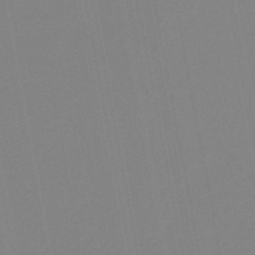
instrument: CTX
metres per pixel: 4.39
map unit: HNb
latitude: -46.3117
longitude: 55.8800
